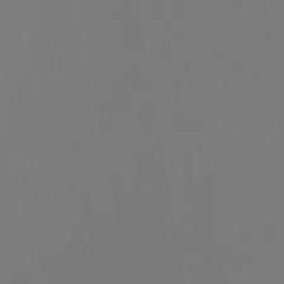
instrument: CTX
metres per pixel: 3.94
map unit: lHb
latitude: -45.6911
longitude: 66.3306
